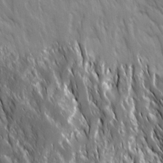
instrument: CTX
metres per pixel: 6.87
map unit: Ave
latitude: 15.2915
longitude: -133.1781
